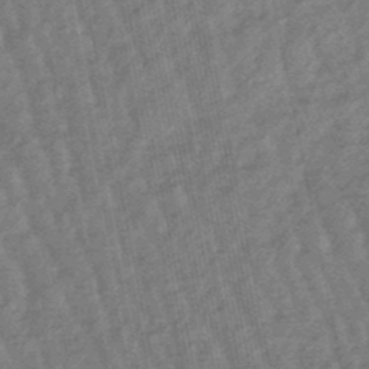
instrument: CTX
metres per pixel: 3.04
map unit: lHb
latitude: -47.8800
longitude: 77.6155
